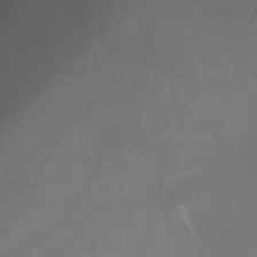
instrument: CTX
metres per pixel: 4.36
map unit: Ht
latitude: -12.7274
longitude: -44.2900
